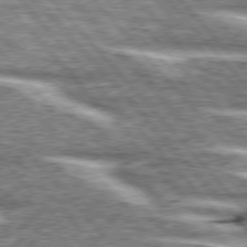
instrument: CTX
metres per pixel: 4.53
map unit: lApd
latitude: 76.4034
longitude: -82.4412
